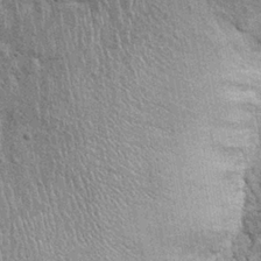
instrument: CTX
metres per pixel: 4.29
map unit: Nhu
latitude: 0.5734
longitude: -16.0444
